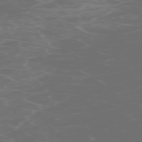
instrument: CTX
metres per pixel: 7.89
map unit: Hpe
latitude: -73.8233
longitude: 6.3306
